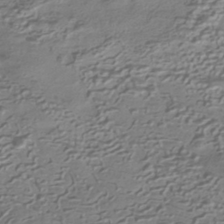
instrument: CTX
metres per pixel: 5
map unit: HNhu
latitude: -42.1605
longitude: 100.5384
